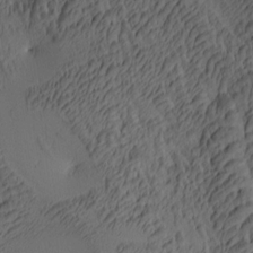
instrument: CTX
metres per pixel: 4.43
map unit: lAa
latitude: 3.9528
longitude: -114.9324
